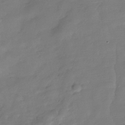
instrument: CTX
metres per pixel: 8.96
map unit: Hve
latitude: -31.6344
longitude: 93.2754
